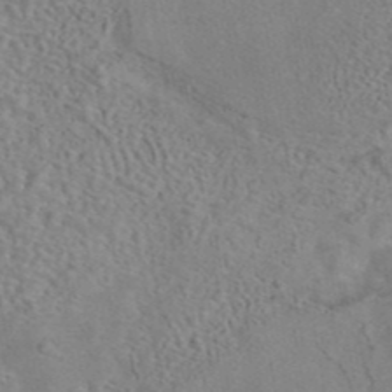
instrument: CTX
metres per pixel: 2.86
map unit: eAb
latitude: 43.1214
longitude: 103.8045
